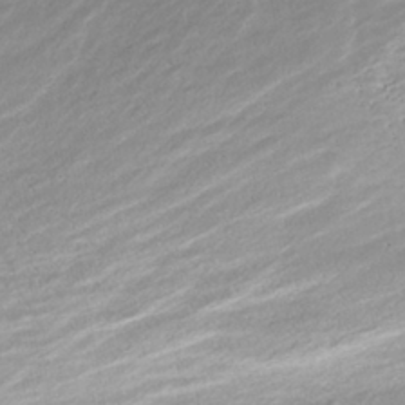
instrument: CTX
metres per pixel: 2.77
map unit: ANa
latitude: -41.9745
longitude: 109.6911
